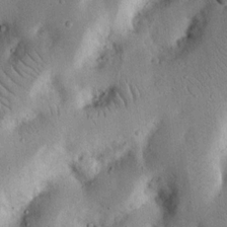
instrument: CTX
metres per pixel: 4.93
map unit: Nhu
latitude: 17.2537
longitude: -74.8002
